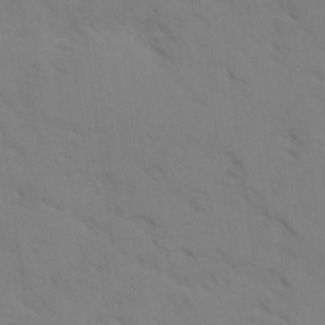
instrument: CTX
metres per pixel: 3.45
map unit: Ave
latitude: -0.9920
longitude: -111.8395
